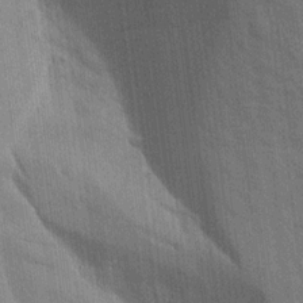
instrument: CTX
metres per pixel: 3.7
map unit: Aa
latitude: 15.1781
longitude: -145.3670
